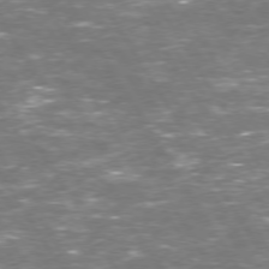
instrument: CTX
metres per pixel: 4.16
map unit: Hpe
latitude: 73.2915
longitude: -124.2333
